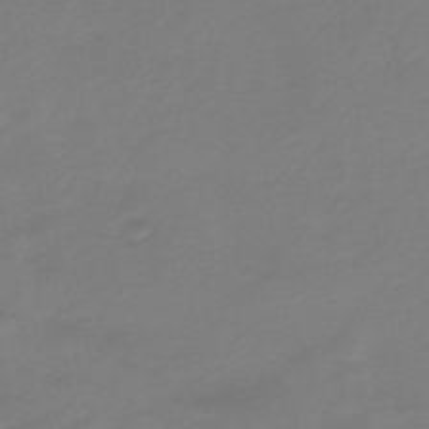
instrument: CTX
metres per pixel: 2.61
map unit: lHb
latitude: -42.4628
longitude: 63.7855
